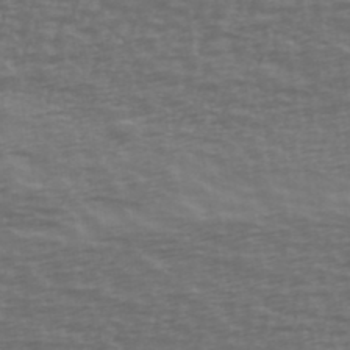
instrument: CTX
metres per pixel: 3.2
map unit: Ave
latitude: 39.9717
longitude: -113.4615
